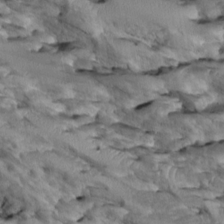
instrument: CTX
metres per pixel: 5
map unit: Htu
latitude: -6.2739
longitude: 145.4266
